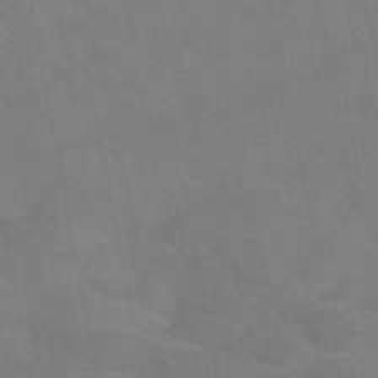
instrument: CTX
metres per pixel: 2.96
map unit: eAb
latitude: 48.9703
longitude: 120.7274
